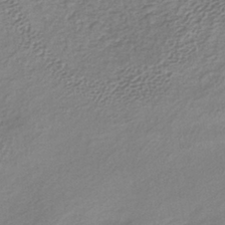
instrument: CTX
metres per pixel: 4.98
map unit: lHb
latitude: -38.1606
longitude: 68.4817
